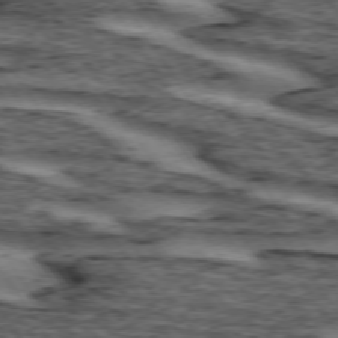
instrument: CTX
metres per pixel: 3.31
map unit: lApd
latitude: 74.0633
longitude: -74.8758
